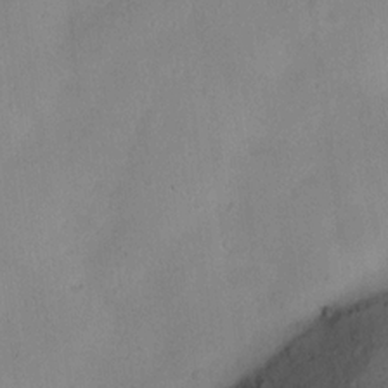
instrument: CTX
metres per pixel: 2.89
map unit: Ht
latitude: 12.8758
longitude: -40.2711
